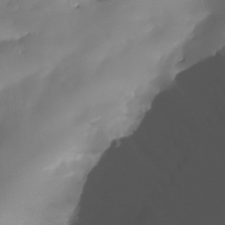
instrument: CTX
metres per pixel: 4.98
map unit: HNhu
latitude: -23.9745
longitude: 50.9731
